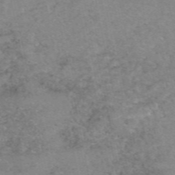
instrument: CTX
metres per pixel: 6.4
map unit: eAb
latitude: 49.7450
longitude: 106.3684
